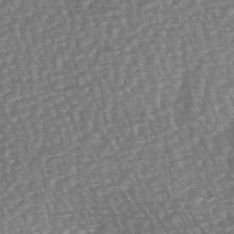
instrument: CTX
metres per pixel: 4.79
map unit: Hve
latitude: 3.0836
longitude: -120.8569
